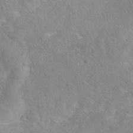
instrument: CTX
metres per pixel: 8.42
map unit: Nhe
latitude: -37.9556
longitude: 138.9731
